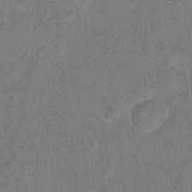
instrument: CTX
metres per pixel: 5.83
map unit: Ht
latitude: -6.7274
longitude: -37.0270
